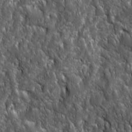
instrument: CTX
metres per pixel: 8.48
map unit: Ave
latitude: 15.8584
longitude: -133.5182
